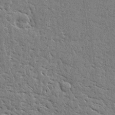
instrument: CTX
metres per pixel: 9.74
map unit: Ave
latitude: 16.1200
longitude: -139.6505
